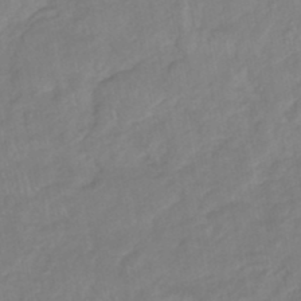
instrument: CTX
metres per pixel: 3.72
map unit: HNhu
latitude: -46.7652
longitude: 92.8219
